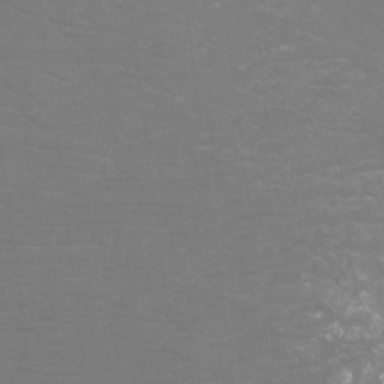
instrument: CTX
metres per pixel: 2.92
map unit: Htu
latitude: -12.5385
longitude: -71.1025
